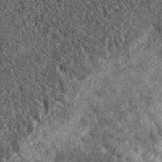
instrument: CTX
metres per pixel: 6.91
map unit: eAb
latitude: 39.3293
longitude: 106.5196
